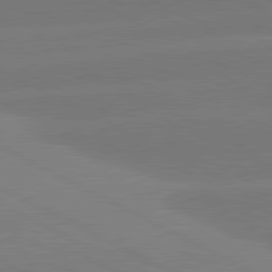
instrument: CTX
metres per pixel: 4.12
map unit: lApd
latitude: 81.1781
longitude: -153.5371
